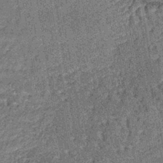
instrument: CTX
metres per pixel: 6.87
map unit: lHb
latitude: -39.1053
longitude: 64.1606
